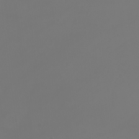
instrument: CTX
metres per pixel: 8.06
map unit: eHh
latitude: -3.6343
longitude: 19.8800
